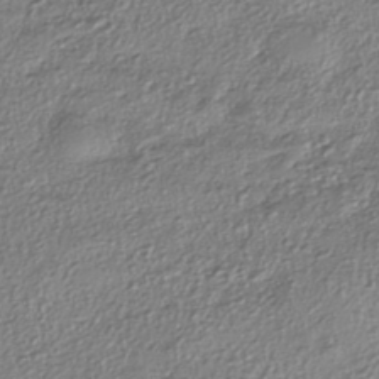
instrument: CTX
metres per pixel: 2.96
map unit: eHh
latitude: -42.5762
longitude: 123.0676
